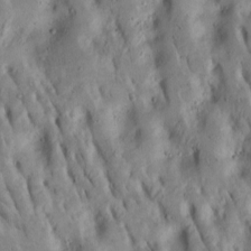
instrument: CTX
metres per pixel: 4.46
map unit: Htu
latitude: -8.1606
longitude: 145.2754
